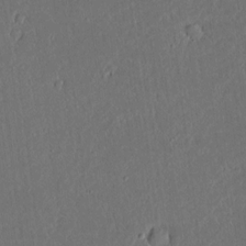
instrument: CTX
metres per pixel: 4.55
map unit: lAvf
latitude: 7.6316
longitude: 168.0283
